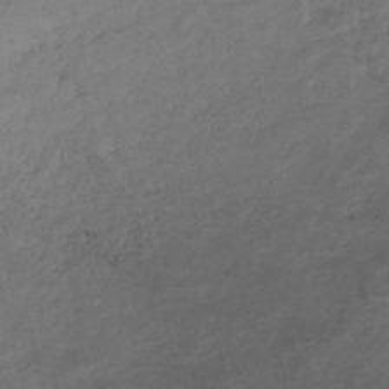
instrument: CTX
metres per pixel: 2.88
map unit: HNhu
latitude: -48.7275
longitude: 100.1038
